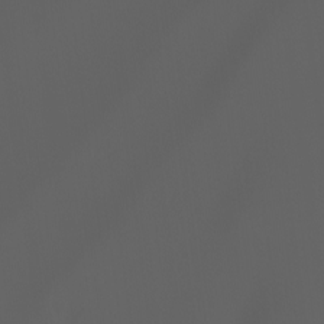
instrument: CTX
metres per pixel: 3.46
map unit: Ht
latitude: -3.3131
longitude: -60.6868
